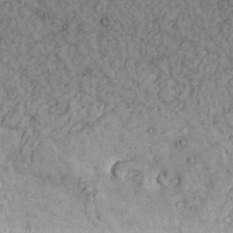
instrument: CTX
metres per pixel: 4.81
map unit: Nhu
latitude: 22.4790
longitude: -68.2901
